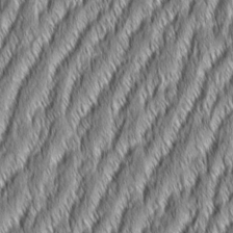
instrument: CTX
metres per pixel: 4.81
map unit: Aa
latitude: 7.8016
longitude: -131.3293
